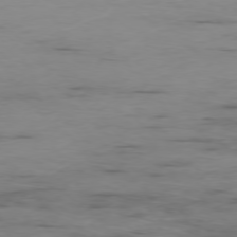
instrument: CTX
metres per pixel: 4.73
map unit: Ap
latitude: -77.5399
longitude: -81.8583
